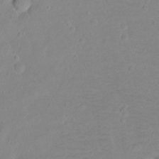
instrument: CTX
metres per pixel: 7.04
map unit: Ht
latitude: -8.8786
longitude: -36.1578
